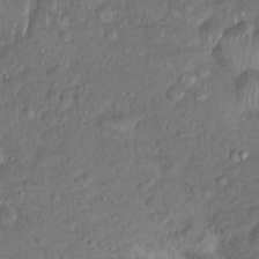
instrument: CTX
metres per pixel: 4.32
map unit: Ht
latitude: 15.4616
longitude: -41.1781
